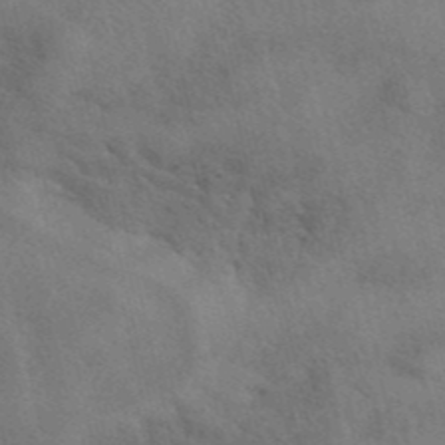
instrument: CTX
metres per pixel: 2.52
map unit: eAb
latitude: 41.9906
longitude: 108.6707
